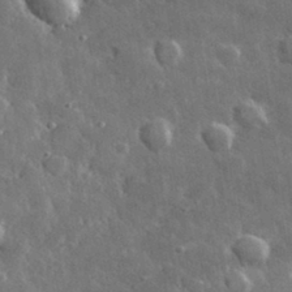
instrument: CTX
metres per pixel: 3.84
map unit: lHvf
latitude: 33.8394
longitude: -87.0080
